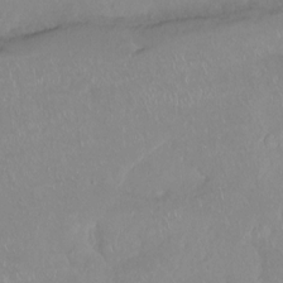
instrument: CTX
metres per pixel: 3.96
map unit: Ht
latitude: -14.3873
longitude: -44.1578
